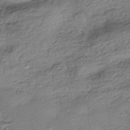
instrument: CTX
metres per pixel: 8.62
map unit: HNhu
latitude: -42.4628
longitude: 105.6155
